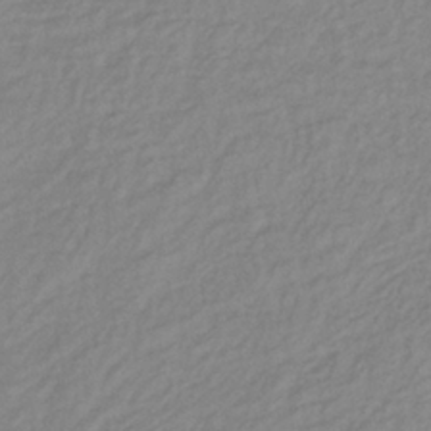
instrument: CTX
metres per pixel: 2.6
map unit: lHb
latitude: -37.3509
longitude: 70.4818
